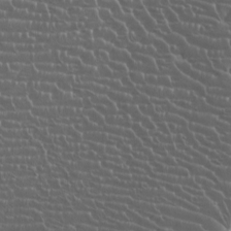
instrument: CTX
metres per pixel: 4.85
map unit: Htu
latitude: -8.4062
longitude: -64.9892
